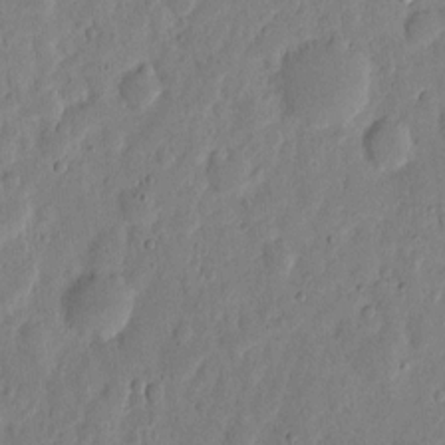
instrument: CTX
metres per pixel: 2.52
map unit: eHh
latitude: 6.3845
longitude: -71.6127
